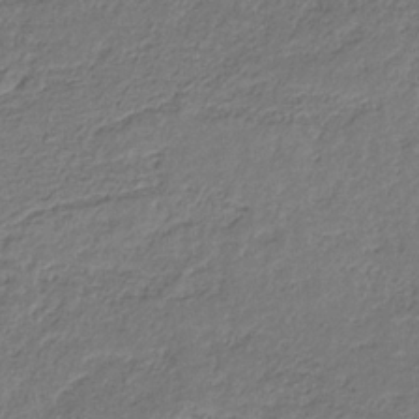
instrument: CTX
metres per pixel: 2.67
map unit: eHb
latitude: -30.3873
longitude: 68.6896
